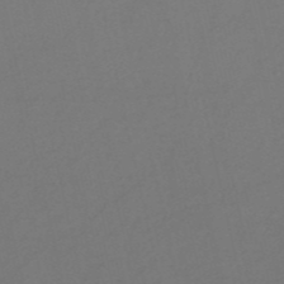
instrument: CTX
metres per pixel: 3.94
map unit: HNb
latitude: -53.4265
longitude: -50.2333
